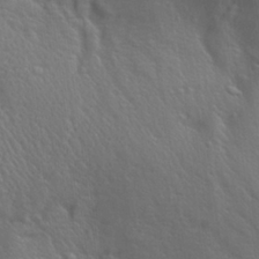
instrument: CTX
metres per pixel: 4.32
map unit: Aa
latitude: 27.1592
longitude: -138.5735
